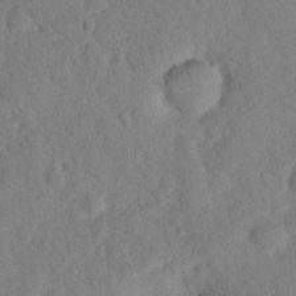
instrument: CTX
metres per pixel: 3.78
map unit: eHh
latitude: 19.1214
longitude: -62.8758
